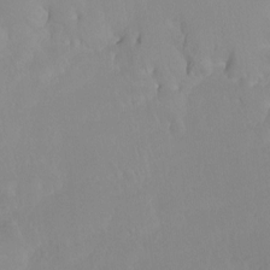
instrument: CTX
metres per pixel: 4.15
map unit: Ht
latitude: -7.0486
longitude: -31.7072
